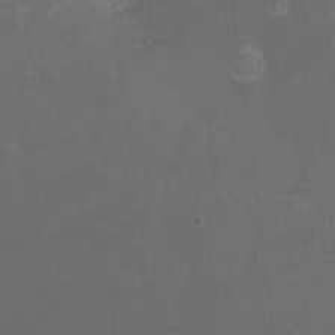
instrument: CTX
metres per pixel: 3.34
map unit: eHh
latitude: -1.8612
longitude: -79.1026
